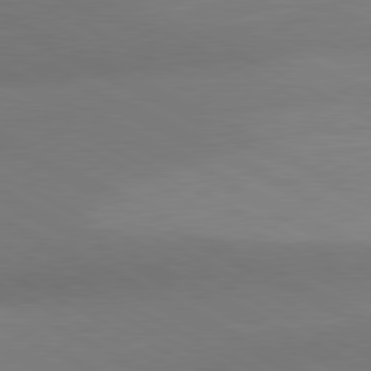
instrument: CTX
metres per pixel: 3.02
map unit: lApd
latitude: 80.8380
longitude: 128.8030
